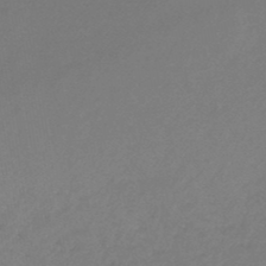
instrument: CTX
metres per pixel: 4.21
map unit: lHb
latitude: -46.8408
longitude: 57.5210
